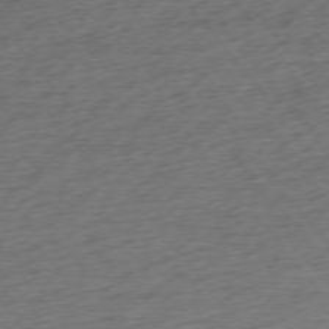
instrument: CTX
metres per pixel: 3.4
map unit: Ap
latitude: -75.8612
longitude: -88.7247
